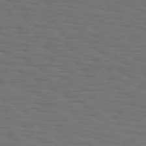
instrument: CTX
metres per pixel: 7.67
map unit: Hpe
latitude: 75.2915
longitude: -131.8017
